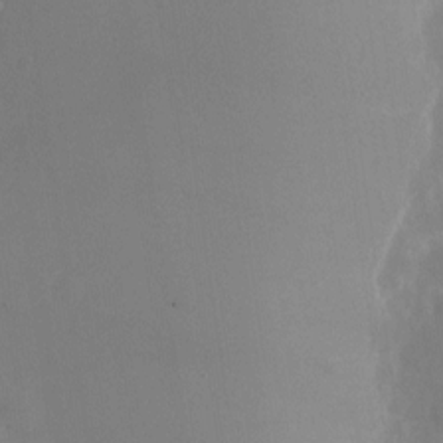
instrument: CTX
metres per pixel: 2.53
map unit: Nhu
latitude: -24.1039
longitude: -70.7246
